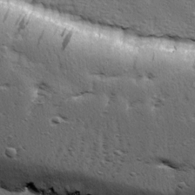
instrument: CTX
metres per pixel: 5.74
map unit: Ave
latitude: 15.9717
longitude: -104.5735
